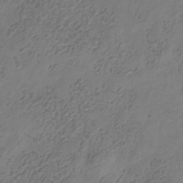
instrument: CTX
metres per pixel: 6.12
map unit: Hve
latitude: -35.1431
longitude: 88.6896
